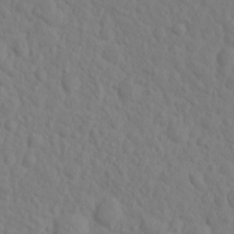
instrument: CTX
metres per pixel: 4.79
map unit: eHh
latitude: 1.0836
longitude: -56.3845
